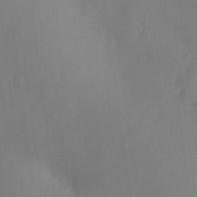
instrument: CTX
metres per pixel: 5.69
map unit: HNhu
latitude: 13.6316
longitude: 13.9556
